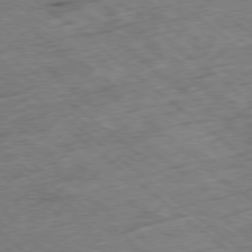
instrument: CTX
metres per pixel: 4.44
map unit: Ap
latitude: -79.0486
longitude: -48.9514
